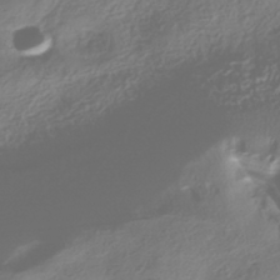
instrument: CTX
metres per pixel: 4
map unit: HNhu
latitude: -40.5007
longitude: 97.7667
